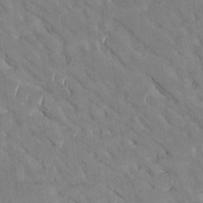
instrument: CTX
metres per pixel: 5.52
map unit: Htu
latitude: 1.7827
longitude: 145.1620
